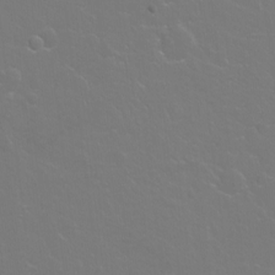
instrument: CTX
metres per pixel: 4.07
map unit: Hto
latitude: -4.0850
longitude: -35.1592
